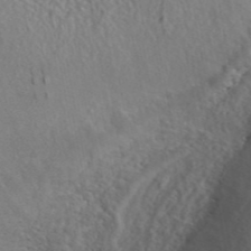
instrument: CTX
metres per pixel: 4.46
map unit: ANa
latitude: 43.2726
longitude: 27.4265
